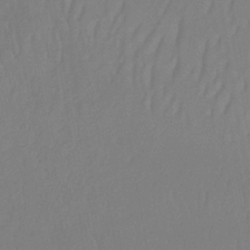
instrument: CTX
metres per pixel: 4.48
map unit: lHb
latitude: -33.8612
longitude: 67.3887
